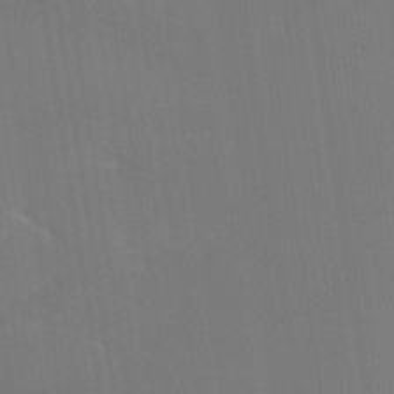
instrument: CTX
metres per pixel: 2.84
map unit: Nhe
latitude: -28.8219
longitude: -110.1578
